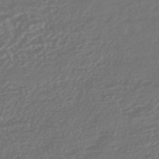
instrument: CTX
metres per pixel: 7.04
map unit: HNhu
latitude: -45.4077
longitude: 106.7463
